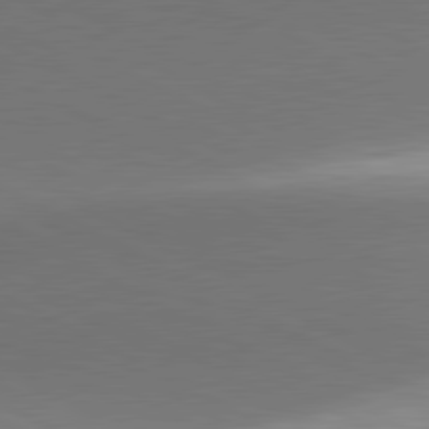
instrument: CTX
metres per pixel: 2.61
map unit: lApd
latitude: 81.1970
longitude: 155.2754
